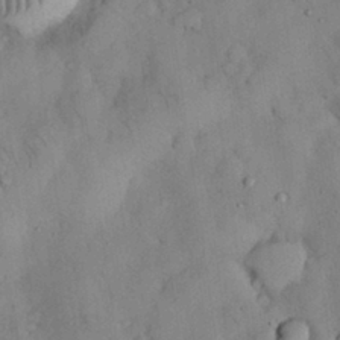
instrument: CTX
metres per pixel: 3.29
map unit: Nhu
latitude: 28.8758
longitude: -72.4979
